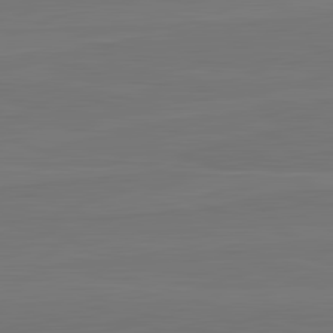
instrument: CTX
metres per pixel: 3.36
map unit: lApd
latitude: 82.5167
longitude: 164.2551
